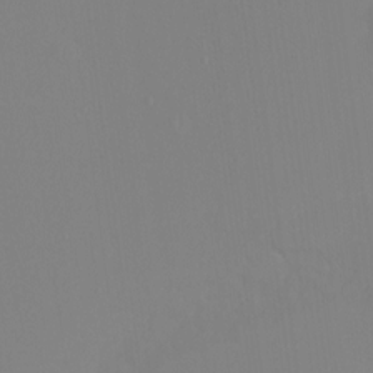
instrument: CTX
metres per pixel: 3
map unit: Ht
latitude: -14.9164
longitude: -55.4615
